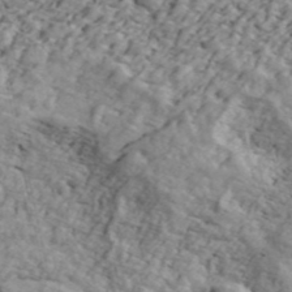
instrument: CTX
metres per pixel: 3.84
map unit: ANa
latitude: 43.1592
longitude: 47.3320
